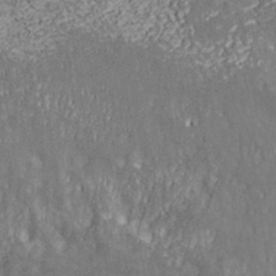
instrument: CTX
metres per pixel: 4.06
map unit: ANa
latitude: 37.0648
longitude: 18.8408
